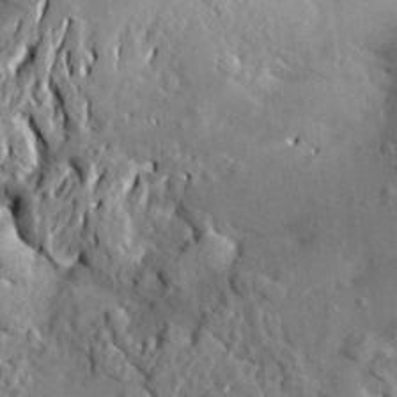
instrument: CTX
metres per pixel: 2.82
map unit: Aa
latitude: 21.6316
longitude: -150.4223
